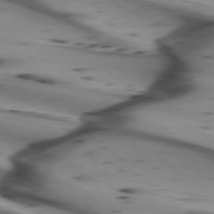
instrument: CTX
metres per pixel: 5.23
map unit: lApd
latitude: 75.1025
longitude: -64.9703
